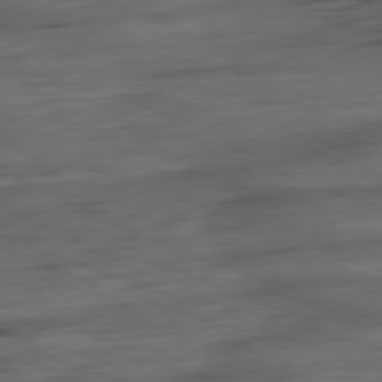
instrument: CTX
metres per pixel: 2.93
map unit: Ap
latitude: -81.7100
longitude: -79.3482
